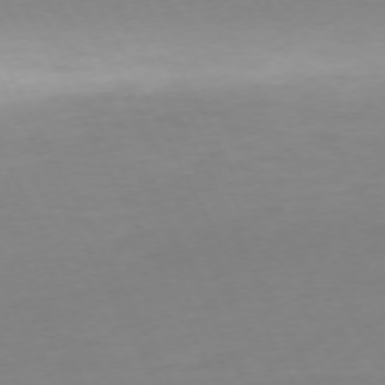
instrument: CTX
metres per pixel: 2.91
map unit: Ap
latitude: -73.6911
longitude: -69.9528
